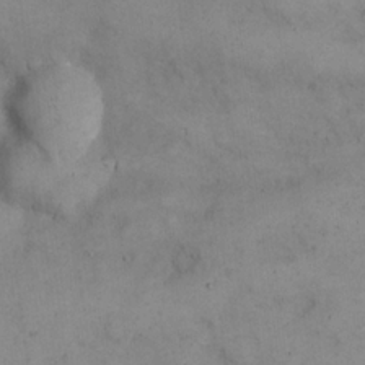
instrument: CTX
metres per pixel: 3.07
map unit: eHh
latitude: 21.3293
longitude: -61.2726
